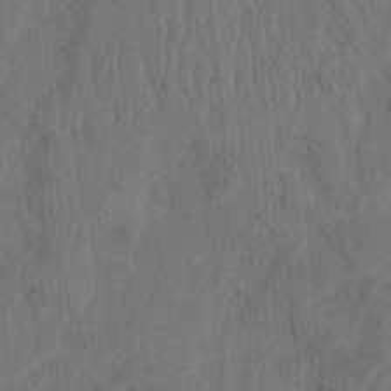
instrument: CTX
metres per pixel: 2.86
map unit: Ave
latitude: 23.7072
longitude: -134.1011
